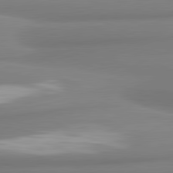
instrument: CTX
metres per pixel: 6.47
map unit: lApd
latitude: 81.5749
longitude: 176.3495
